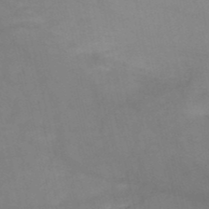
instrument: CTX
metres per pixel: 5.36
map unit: HNb
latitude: -50.2739
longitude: -39.1403
